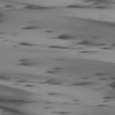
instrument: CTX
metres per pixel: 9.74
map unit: lApd
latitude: 74.4034
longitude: -64.9892
